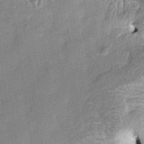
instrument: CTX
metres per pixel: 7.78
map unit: HNhu
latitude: 4.6868
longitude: 8.6140
